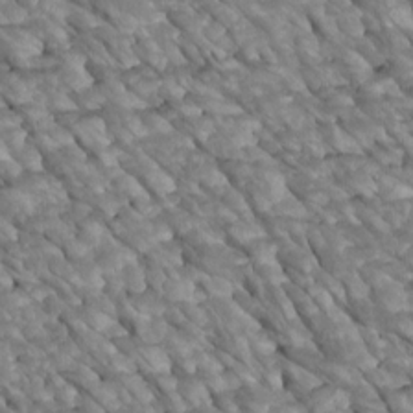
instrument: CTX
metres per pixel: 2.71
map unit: Htu
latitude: 2.1766
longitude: 144.2362
